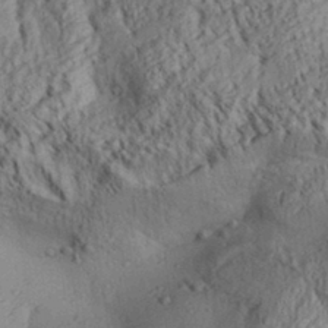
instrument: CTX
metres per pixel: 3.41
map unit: Aa
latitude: 30.7247
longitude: -137.6316
